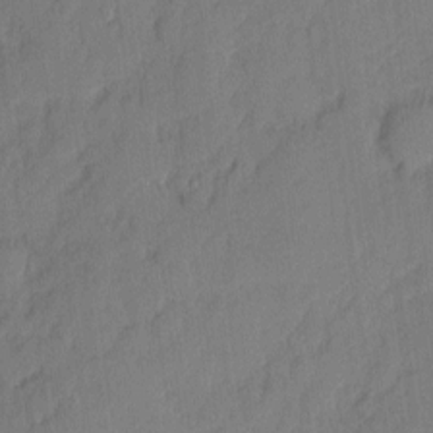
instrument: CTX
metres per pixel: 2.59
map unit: eHh
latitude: 5.8205
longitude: -76.1011
